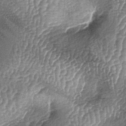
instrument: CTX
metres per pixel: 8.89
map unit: lAa
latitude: -5.5210
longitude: -128.3278
